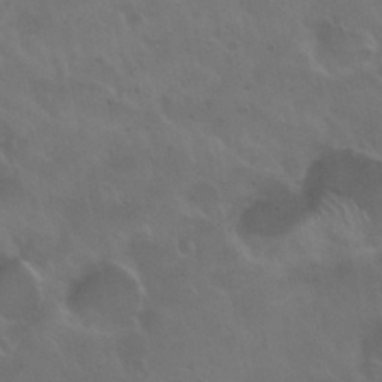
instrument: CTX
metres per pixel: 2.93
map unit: Nhu
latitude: 30.6491
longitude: -55.1592
